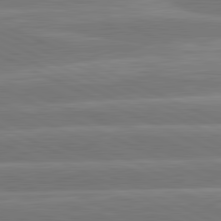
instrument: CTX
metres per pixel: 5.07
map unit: lApd
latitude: 81.4804
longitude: -135.2915
